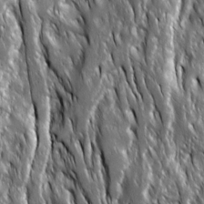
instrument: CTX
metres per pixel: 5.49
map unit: Ave
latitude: 15.3293
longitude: -133.9150
